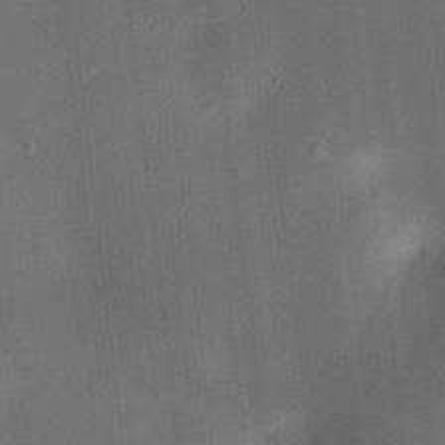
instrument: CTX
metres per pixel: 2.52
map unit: eHh
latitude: 24.1199
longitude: -70.7813
